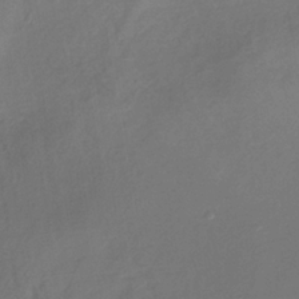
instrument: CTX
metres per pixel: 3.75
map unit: lHb
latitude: -34.8030
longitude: 67.3699
